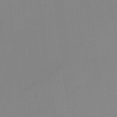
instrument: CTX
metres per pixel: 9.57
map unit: HNb
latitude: -36.6707
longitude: 54.7463
